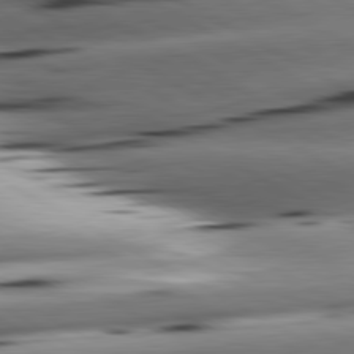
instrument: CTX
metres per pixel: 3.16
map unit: lApd
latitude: 80.8569
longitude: -162.2334
